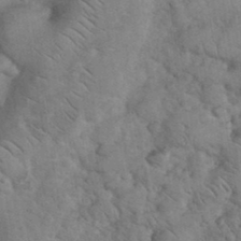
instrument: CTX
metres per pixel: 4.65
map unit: eHh
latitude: 36.6680
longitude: -64.6679
